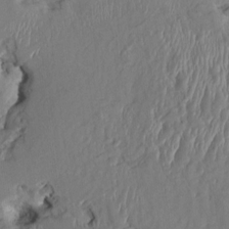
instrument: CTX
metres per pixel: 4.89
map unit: HNhu
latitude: 4.5546
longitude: -4.6679
